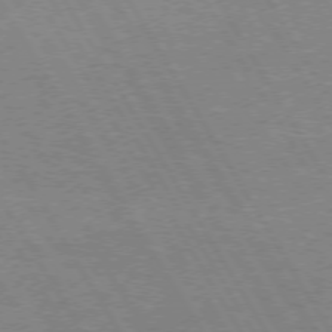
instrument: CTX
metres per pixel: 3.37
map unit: lApd
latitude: 72.6302
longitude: -57.0080
